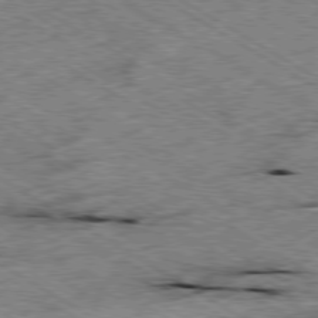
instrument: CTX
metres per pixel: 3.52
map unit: Ap
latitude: -79.8044
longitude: -79.5938
